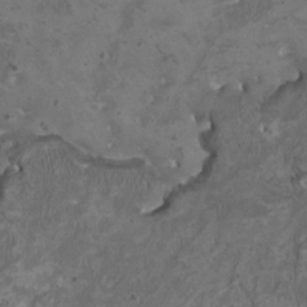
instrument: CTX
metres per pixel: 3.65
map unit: HNhu
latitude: 2.6868
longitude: -3.1592
